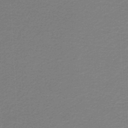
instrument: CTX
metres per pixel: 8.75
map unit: lHb
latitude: -46.7085
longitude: 63.9178
